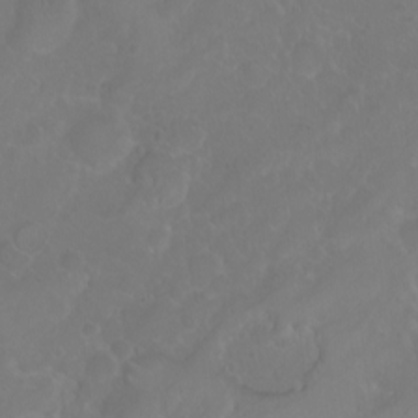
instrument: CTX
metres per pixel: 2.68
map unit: eHh
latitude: 0.9891
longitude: -55.5938
